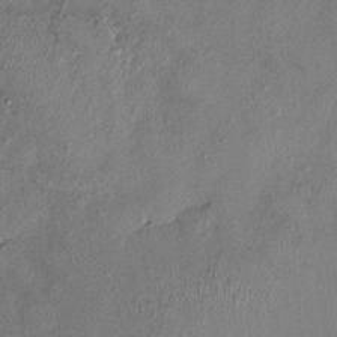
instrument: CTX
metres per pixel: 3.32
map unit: HNhu
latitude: 3.4804
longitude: -5.2348
